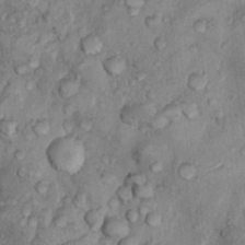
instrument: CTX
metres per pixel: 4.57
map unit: Nhu
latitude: 9.8772
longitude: -25.1025
